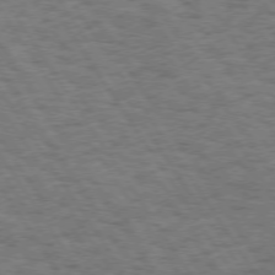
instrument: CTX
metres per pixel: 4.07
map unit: Hpe
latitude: 73.3482
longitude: -128.5357
